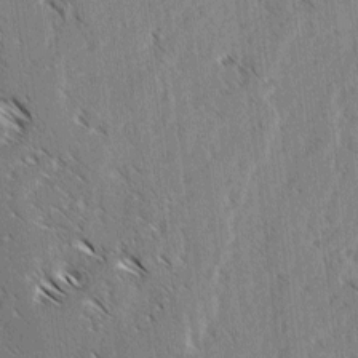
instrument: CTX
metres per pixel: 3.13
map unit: lAvf
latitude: -3.8800
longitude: -114.1010
